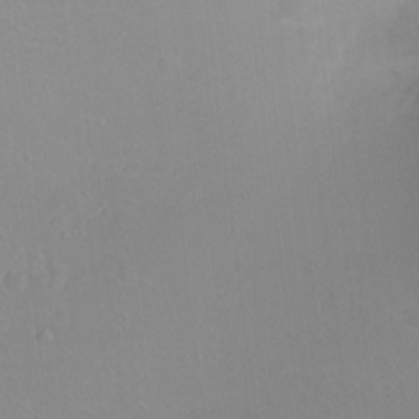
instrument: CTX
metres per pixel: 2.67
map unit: Ht
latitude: -8.9731
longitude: -38.0633
